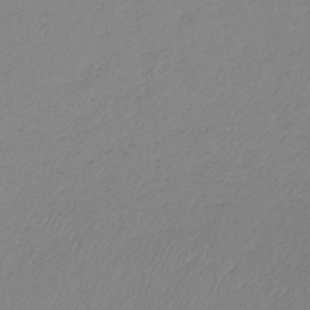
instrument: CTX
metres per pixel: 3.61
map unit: lHb
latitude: -36.8030
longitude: 70.5574
